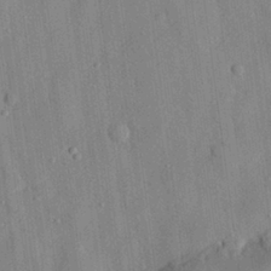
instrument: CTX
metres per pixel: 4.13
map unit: eHh
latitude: 28.3278
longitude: -76.9702
